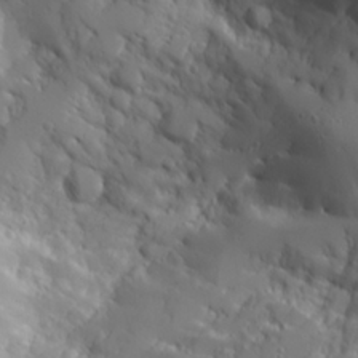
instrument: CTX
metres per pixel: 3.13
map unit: Aa
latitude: 24.9891
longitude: -126.9703
